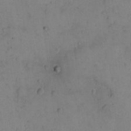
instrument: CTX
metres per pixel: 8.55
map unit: eHh
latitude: -9.7855
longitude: -65.8016
